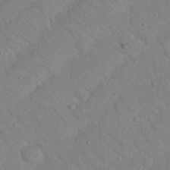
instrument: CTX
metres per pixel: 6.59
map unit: Nhu
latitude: 23.4048
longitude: -74.7246
